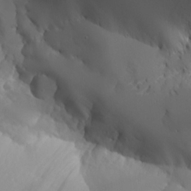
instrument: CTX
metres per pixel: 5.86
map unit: Aa
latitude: 24.7246
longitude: -127.0648
